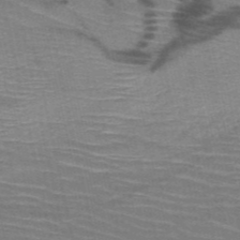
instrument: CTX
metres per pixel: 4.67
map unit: HNb
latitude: -50.8597
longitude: -45.0836
